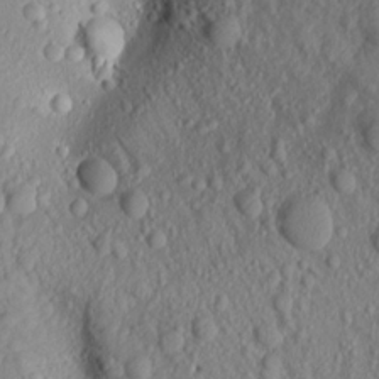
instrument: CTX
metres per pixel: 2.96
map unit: Aa
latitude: 16.9325
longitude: -146.0633
